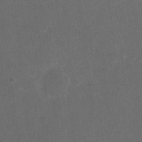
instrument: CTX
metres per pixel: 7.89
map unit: eHh
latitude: 19.6127
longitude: -64.6490
